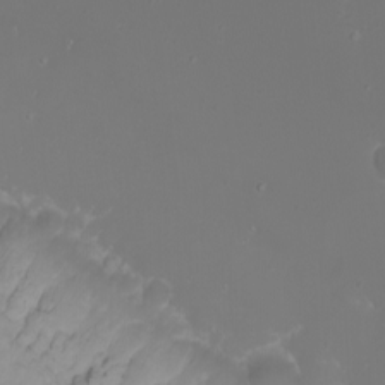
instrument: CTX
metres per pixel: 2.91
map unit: Nhu
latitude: -5.9178
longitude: -88.3468
